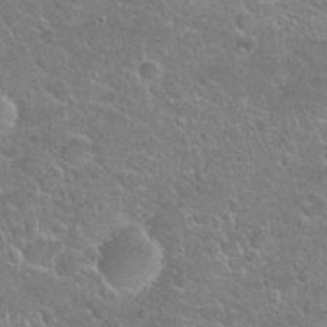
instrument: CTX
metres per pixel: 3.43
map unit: Hto
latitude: 24.6112
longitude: -49.8772
